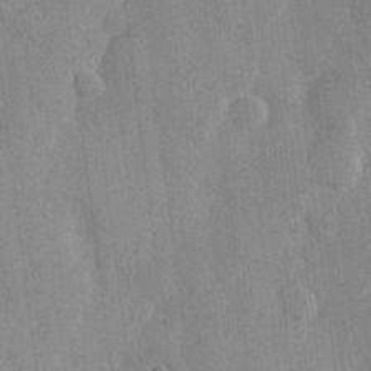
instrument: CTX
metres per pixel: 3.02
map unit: Hve
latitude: 25.8772
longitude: 148.9164
